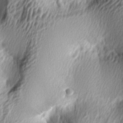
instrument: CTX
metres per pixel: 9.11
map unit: lAa
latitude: -5.3698
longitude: -123.0836
